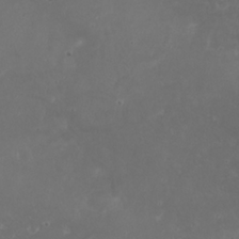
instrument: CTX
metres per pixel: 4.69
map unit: eHh
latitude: 24.8191
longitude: -64.0822
